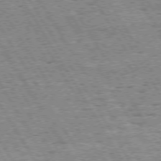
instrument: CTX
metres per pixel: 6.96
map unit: Hpe
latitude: 73.5372
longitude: -142.8002
